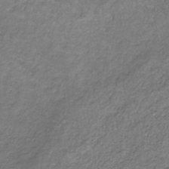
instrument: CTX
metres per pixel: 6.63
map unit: lHb
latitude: -32.8786
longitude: 69.4454
